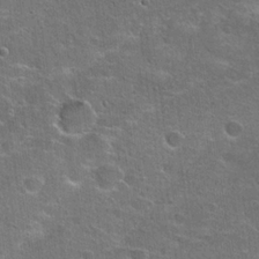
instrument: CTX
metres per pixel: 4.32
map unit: Hto
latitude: 22.3089
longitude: -45.5749
